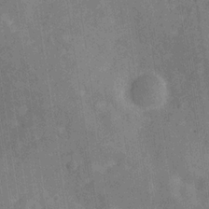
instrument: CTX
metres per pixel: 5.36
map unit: Hve
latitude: -29.6155
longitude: 92.3684
